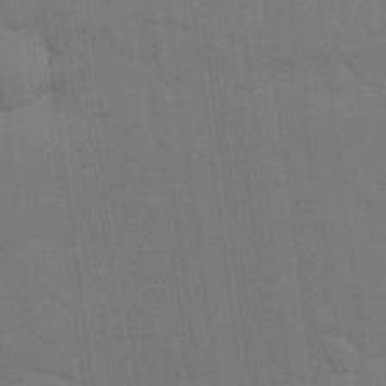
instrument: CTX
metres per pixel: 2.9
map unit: Hto
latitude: 14.9892
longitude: -30.6302
